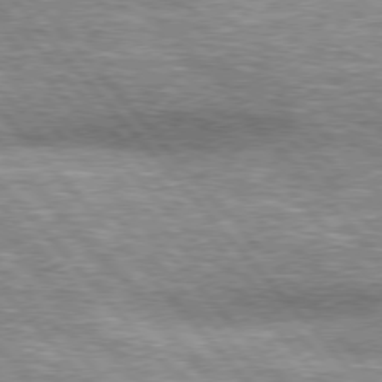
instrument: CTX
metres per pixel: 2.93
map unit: lApd
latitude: 76.4790
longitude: -74.2145
